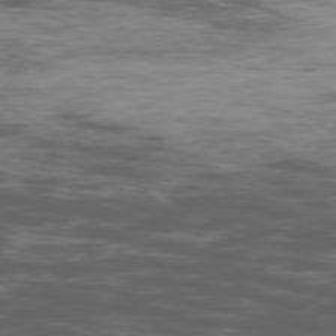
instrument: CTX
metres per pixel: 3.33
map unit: Ap
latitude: -76.8597
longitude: -69.2915
